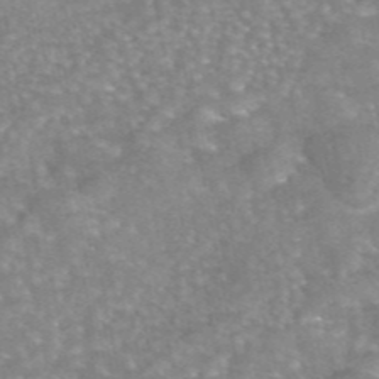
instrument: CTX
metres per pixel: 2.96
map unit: eAb
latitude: 45.3859
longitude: 104.5196
